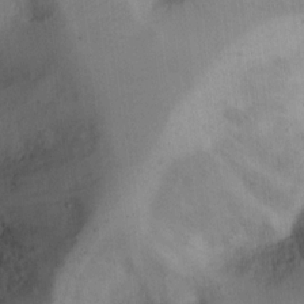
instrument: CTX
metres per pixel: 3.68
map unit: Hto
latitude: 12.0822
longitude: -56.4789
